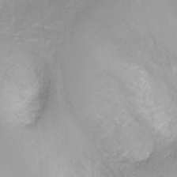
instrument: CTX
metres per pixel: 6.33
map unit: Ht
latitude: -16.3496
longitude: -42.9325
